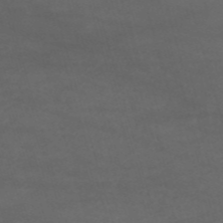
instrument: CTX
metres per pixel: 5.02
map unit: HNb
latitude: -53.6721
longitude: -49.8205
